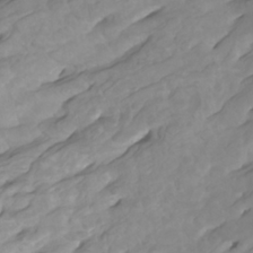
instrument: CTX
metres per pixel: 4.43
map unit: Htu
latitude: -9.8800
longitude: -74.9892
